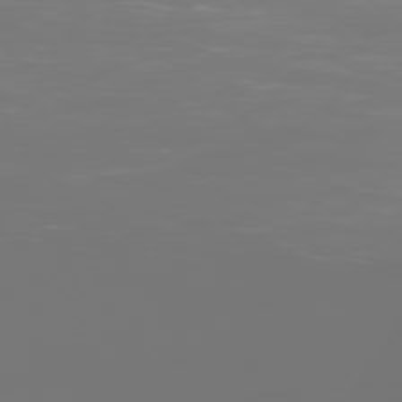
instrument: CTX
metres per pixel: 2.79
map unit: Ap
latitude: -78.7274
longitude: -60.2711
